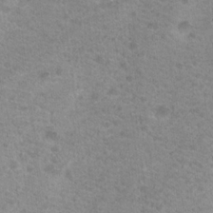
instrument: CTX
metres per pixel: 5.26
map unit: Nhu
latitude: 18.8191
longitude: -31.4805
